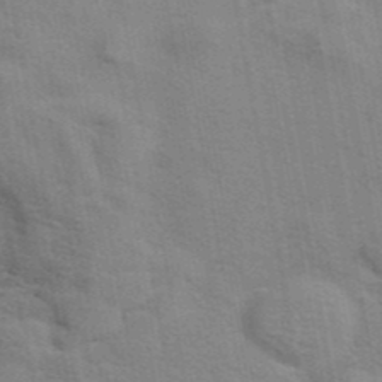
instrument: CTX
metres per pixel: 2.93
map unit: eAb
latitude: 42.7813
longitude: 107.6722
